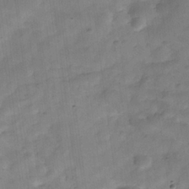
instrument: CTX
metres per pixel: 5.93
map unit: Hve
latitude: -31.6911
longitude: 92.6329
